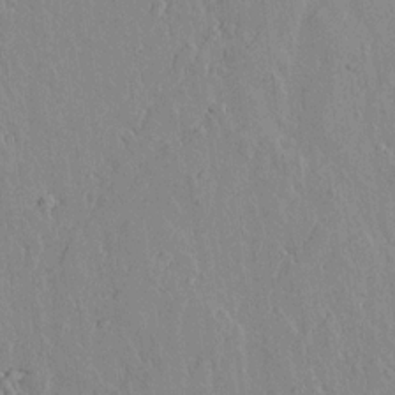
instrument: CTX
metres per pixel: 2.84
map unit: lAvf
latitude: 14.6680
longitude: -125.4615
